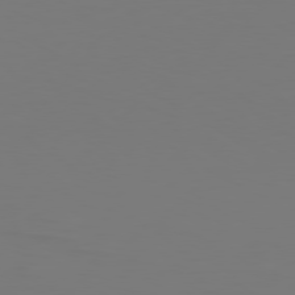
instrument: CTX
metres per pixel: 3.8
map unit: Hpe
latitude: 76.6679
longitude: -130.8569
